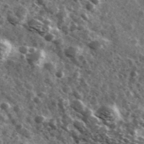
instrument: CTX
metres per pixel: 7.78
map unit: Ave
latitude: 38.4223
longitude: -108.1011
